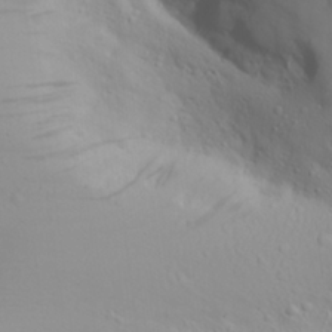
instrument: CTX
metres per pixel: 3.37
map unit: Aa
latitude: 28.7435
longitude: -133.3482
